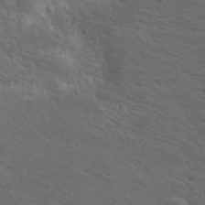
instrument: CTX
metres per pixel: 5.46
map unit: Hto
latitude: 19.3292
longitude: -36.5546
